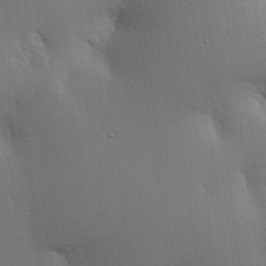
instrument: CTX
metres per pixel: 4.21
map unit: lHvf
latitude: 18.4979
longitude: -117.6505
